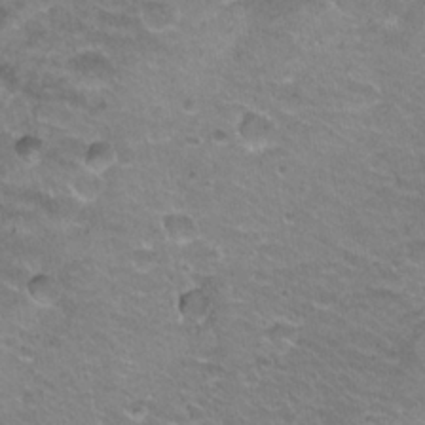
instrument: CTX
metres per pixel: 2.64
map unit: Hto
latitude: 21.7828
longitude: -32.6302
